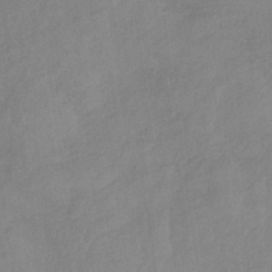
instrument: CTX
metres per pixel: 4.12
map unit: HNb
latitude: -33.0109
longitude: 63.6533
